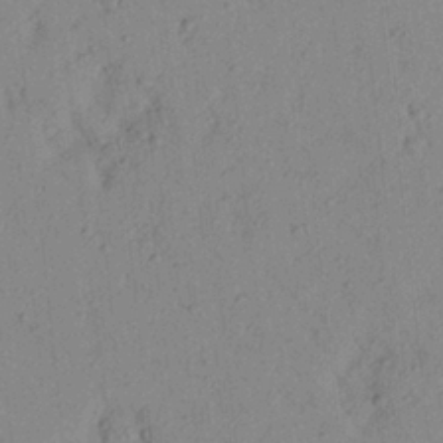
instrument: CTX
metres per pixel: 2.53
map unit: Aa
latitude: 23.3482
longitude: -147.8962
